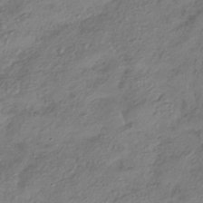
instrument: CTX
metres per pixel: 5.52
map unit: HNhu
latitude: -41.7477
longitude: 107.2376
